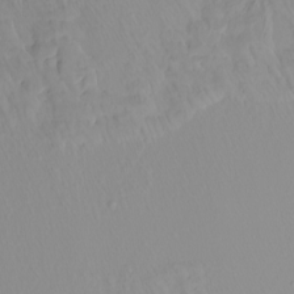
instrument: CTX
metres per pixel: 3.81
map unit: Htu
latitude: -4.8597
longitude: 137.7855
